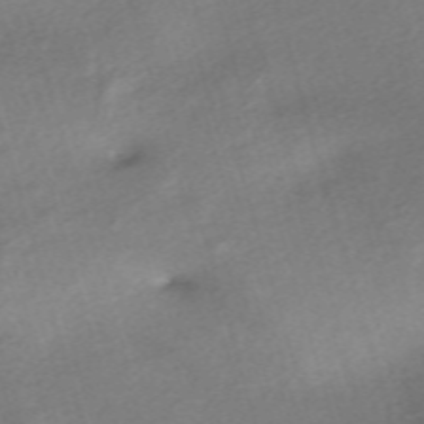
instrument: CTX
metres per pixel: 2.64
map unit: eHh
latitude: -61.2187
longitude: 53.4076
